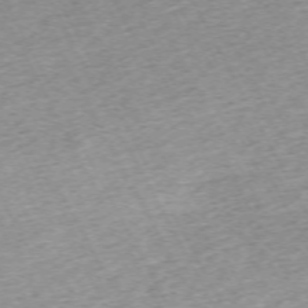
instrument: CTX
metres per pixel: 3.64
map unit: Hpe
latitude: -70.4062
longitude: 12.8786
